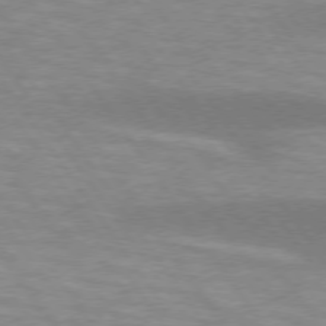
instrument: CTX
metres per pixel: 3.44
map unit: lApd
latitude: 74.8191
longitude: -49.0836
